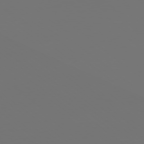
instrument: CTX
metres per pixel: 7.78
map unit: Ap
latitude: -78.8030
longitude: -60.4601
